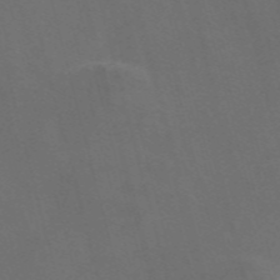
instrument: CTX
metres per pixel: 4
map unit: Nve
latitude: -58.0660
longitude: 64.9920
